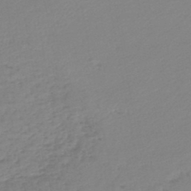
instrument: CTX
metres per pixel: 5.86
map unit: lHb
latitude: -46.3873
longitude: 66.4440
